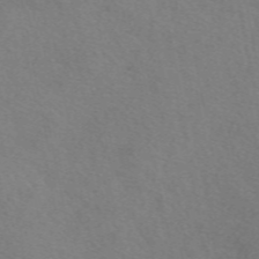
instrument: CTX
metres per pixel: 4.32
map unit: eAb
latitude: 50.8002
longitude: 111.0675
